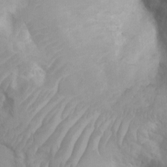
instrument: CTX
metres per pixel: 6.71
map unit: Ht
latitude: 2.9513
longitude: -26.3656
